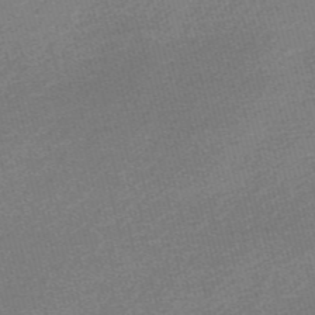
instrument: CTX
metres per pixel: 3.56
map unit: Nve
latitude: -56.8975
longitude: 61.0486
